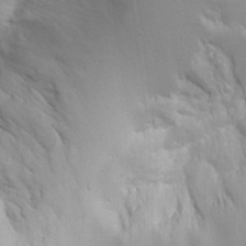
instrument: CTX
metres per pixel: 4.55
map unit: Aa
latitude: 18.4034
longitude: -126.1389
